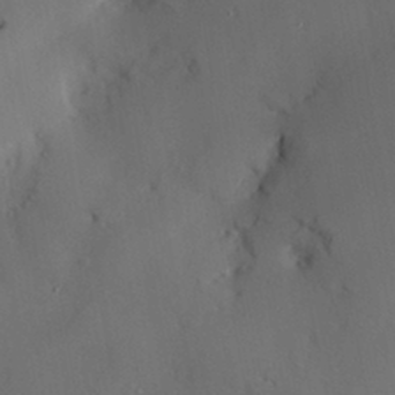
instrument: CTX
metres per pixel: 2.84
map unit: Nve
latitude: -8.1417
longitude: 174.8785
